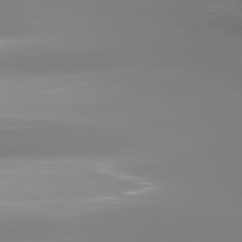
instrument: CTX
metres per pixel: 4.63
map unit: lApd
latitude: 81.5560
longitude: -166.1577
